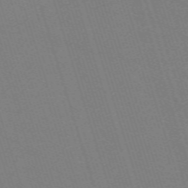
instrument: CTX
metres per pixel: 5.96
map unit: eHh
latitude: -63.3320
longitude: 50.7085
